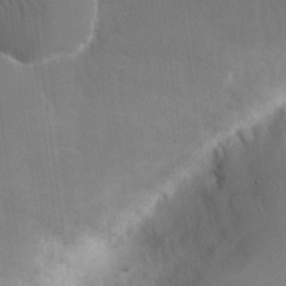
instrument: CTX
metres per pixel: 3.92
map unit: eHh
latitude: 18.4979
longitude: -67.3481
